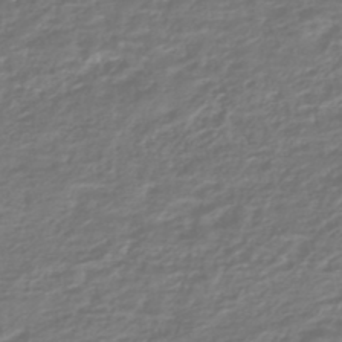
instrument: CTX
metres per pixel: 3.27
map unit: HNhu
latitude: -45.3510
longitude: 96.1606
